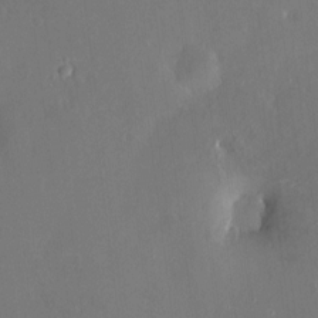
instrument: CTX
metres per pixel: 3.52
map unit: HNhu
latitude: 7.4048
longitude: 3.4265
